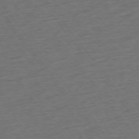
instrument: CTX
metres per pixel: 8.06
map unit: Ap
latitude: -74.7652
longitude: -80.1956
